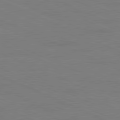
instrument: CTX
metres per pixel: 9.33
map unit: Ap
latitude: -82.2361
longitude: -70.4979
